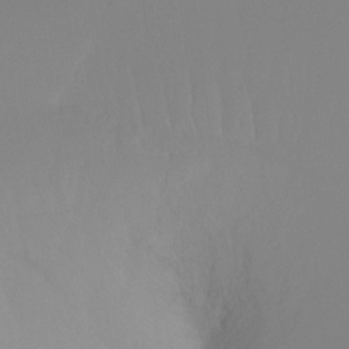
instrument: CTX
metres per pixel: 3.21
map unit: Ht
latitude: -16.8597
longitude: -46.5546
